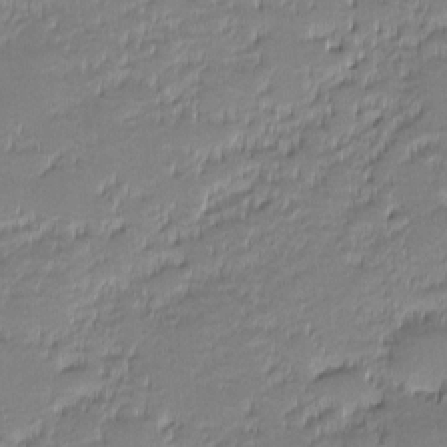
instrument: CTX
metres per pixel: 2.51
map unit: eHh
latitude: -1.9179
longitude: -85.8961
